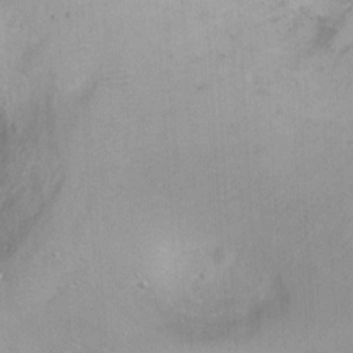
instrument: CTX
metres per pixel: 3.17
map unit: Ht
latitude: 2.9891
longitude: -34.8002
